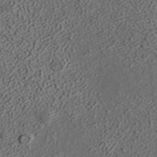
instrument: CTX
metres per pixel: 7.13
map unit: ANa
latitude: 36.7624
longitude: 18.1795
